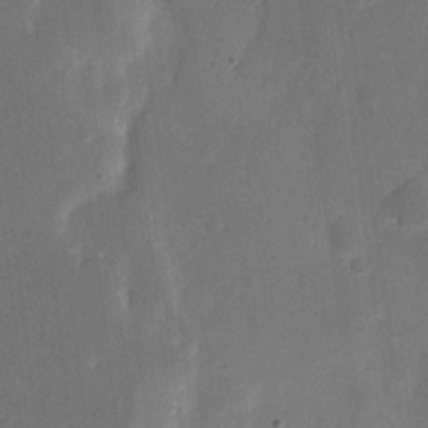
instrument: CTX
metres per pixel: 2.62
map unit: eHh
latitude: 5.6883
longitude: -66.8758
